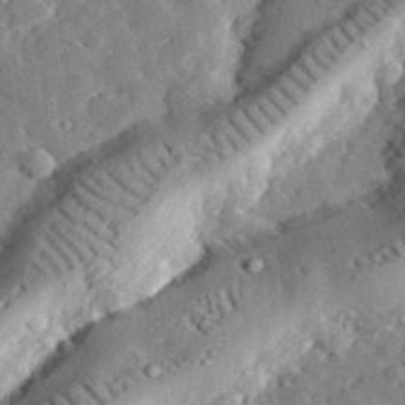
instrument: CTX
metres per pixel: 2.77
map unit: lHvf
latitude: 33.2915
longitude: -83.5182
